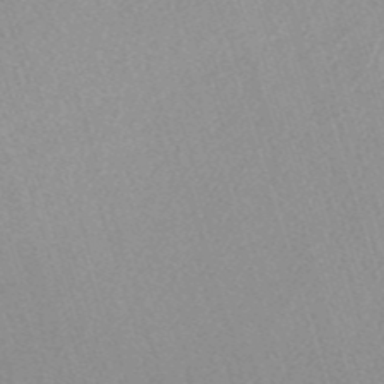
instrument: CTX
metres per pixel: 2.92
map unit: eHh
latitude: -54.6519
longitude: -88.8380
